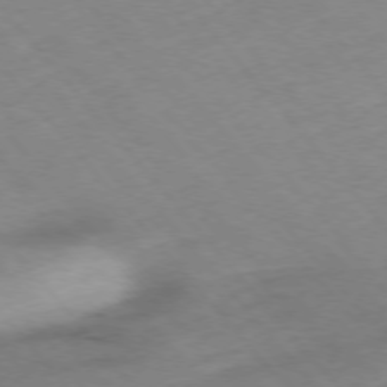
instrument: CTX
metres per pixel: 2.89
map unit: Hpe
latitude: -76.5574
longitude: -18.3845
